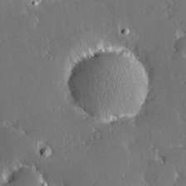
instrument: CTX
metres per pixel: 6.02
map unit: Hve
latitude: 27.4804
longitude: -93.8394
